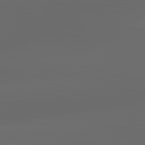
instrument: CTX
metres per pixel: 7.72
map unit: lApd
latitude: 83.3481
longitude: -134.0822
